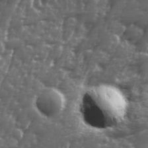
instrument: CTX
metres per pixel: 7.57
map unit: Ave
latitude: 11.9150
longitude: -104.0255
